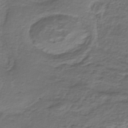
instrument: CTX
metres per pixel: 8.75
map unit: ANa
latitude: -42.8030
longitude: 108.7841
